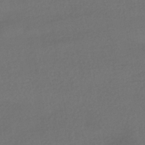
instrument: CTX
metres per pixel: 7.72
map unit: HNhu
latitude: -42.5195
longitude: 95.8422
